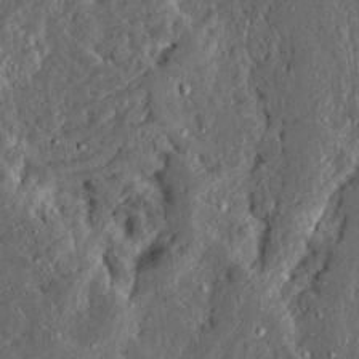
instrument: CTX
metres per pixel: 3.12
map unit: Ave
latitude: 13.9339
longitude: -137.2159
